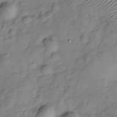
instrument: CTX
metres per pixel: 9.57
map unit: Hve
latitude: -29.1431
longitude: 94.6140
